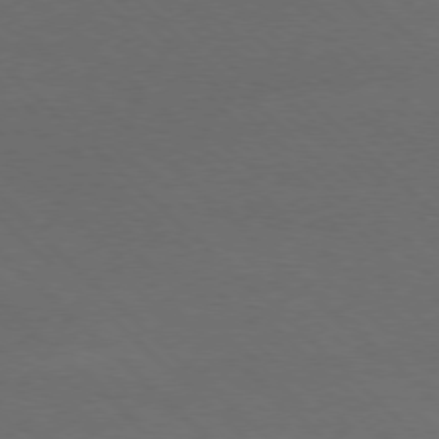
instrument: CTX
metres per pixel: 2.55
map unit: Ap
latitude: -78.0850
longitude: -86.7057
